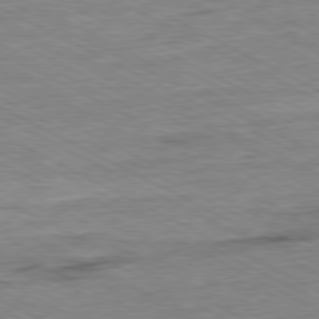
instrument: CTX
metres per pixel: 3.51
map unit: Ap
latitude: -80.8408
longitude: -76.2711
